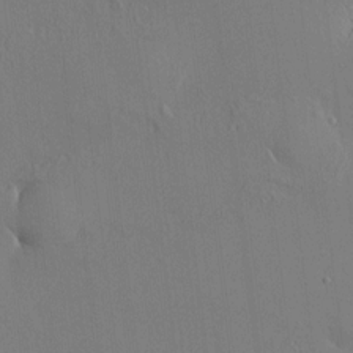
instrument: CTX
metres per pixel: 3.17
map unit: HNhu
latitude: 6.8569
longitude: 15.0676
